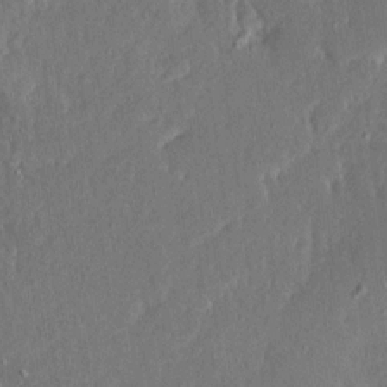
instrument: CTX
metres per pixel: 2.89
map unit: Ave
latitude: 15.4616
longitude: -139.1403
